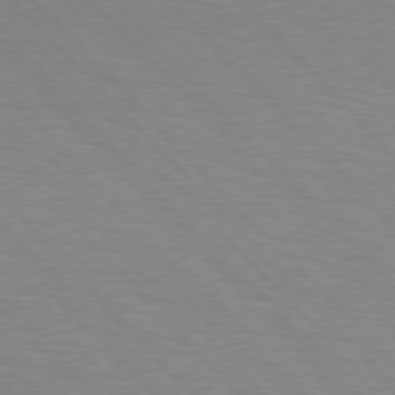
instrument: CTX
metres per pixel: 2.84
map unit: Hpe
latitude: 76.5734
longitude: -155.7638
